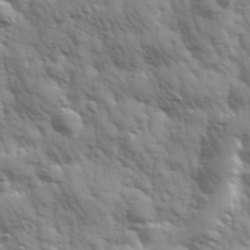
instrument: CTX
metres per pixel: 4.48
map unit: Hve
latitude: 32.1200
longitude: 150.4062
